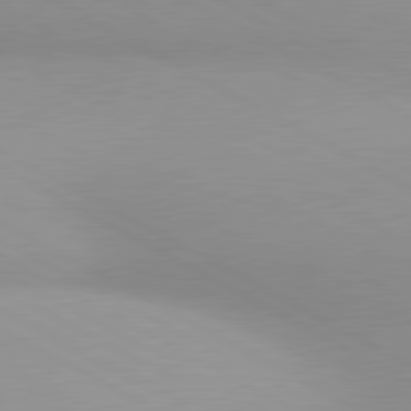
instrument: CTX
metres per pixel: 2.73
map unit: lApd
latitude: 80.7813
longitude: 135.5966
